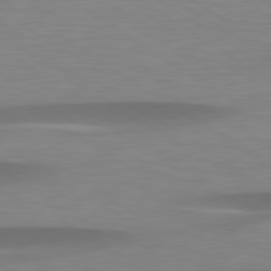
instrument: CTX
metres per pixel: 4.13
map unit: lApd
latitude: 79.4616
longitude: -92.8191
